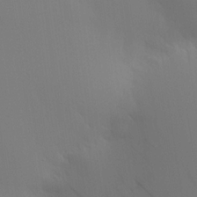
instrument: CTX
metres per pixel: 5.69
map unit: HNhu
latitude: 13.5560
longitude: 13.2187
